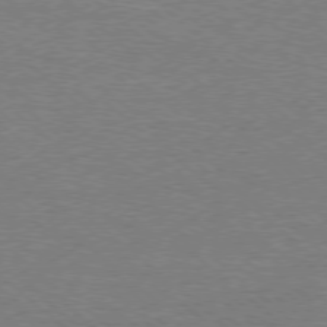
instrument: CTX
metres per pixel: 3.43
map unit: Ap
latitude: -78.4062
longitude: -82.9702
